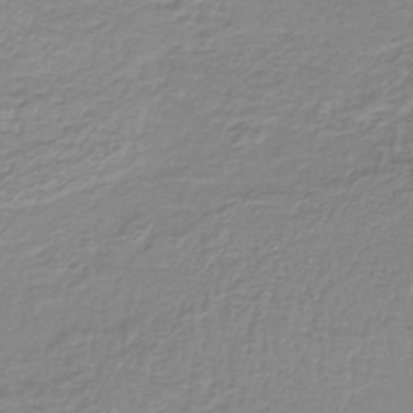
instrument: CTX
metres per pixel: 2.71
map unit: lHb
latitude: -40.4440
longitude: 61.0298
